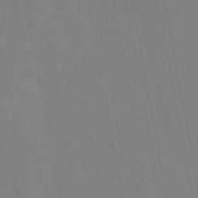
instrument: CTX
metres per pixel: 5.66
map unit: eAb
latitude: 45.4237
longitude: 121.6722
